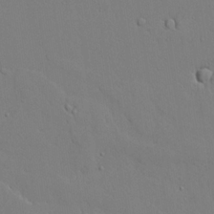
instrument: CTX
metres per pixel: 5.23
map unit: lAvf
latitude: 23.8583
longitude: -109.8772
